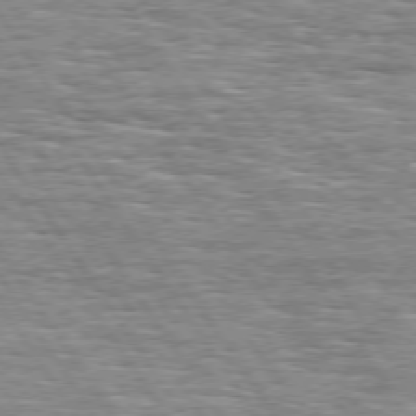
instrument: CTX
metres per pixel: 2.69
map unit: Hpe
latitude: 74.6113
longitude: -138.0255
